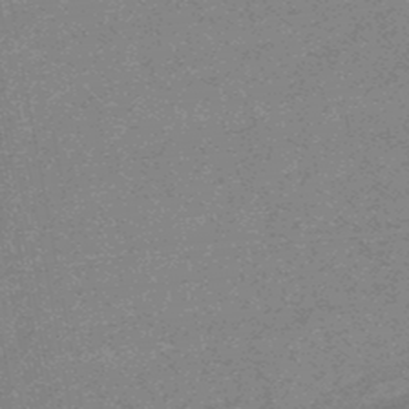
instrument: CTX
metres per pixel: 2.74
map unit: lHb
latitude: -48.0472
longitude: 82.6707
